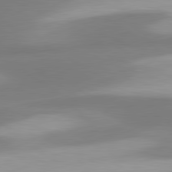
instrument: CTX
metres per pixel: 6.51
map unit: lApd
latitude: 80.6490
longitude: 175.3698
